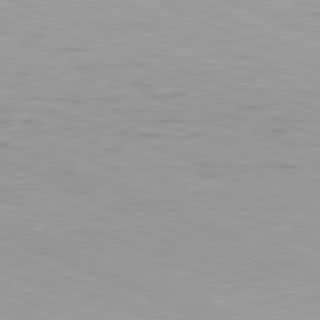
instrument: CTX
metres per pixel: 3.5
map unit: Hpe
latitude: -81.8800
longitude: 14.4440
